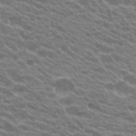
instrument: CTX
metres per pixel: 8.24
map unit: Hto
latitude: 23.0269
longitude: -37.4238
